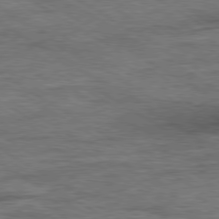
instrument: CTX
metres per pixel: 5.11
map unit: Ap
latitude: -80.1417
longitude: -78.1011
